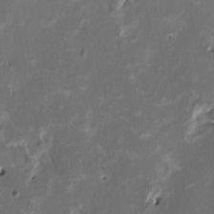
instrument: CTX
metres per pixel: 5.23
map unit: HNhu
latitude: 2.0822
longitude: -4.9325
